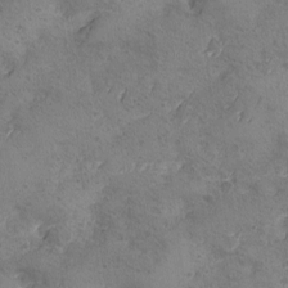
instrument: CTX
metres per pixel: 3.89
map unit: Ave
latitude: -8.3495
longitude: -118.5923
